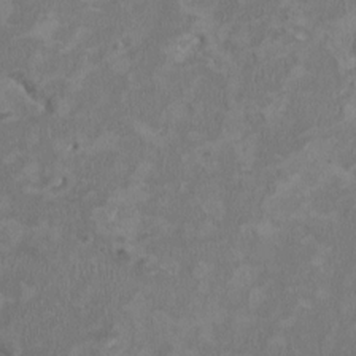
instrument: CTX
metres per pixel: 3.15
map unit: HNhu
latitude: 2.3278
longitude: -3.6883
